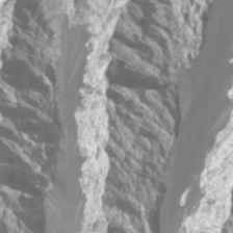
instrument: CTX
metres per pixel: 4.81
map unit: Htu
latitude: -1.3510
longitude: -76.5545
